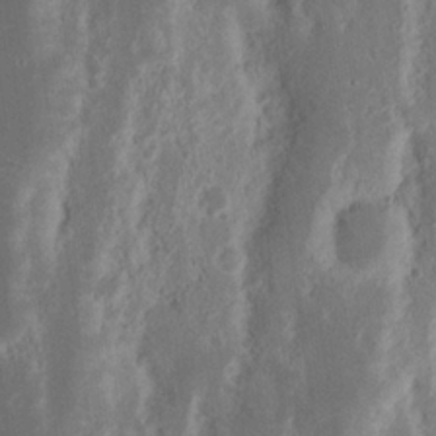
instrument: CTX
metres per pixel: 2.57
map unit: Nhu
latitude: 16.1011
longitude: -74.1767
